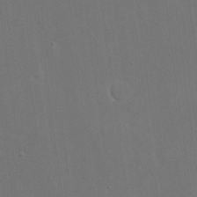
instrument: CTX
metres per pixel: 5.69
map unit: eHh
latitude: 19.0458
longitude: -67.4993
